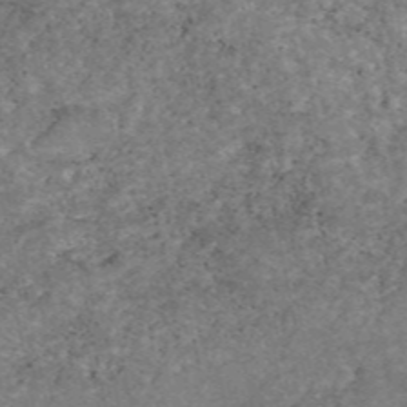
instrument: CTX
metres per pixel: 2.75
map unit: eAb
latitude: 46.9892
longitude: 118.8786
